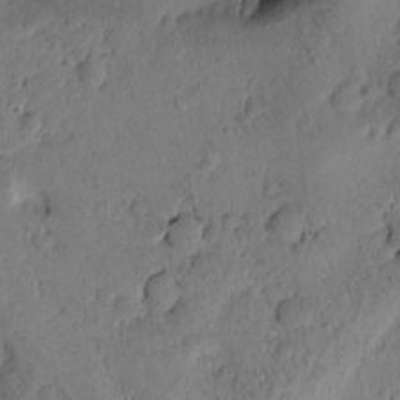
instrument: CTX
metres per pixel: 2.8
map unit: Htu
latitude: -1.0298
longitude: 170.1039
